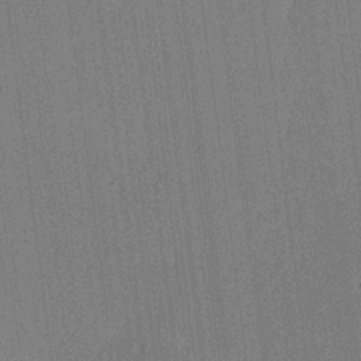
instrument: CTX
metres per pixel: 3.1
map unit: lAa
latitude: 12.6113
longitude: -107.4237
